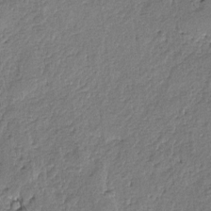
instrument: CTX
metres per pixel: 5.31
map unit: lAvf
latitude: -5.4832
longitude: -113.5560
